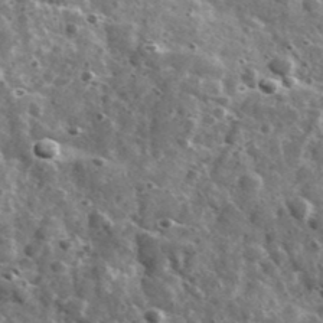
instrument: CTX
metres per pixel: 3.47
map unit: Ave
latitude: 38.0255
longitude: -107.9528
